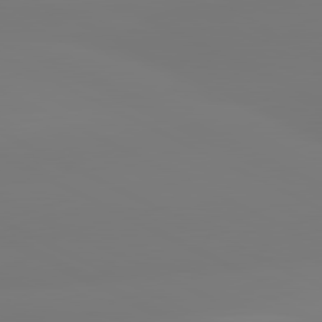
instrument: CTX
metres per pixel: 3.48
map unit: lApd
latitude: 80.9892
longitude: -156.8191
